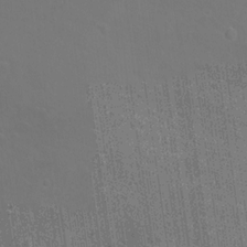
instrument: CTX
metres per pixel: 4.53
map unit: Hto
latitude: -3.6154
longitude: -35.7827
